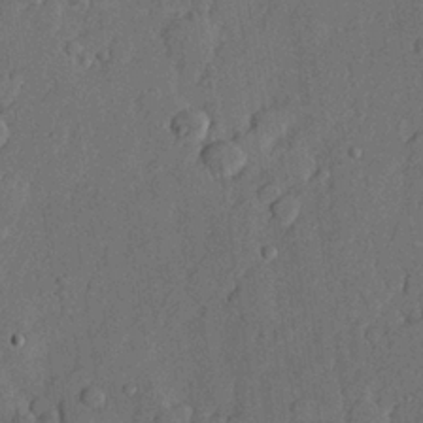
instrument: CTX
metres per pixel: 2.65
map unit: lHvf
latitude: 22.0255
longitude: 144.5196
